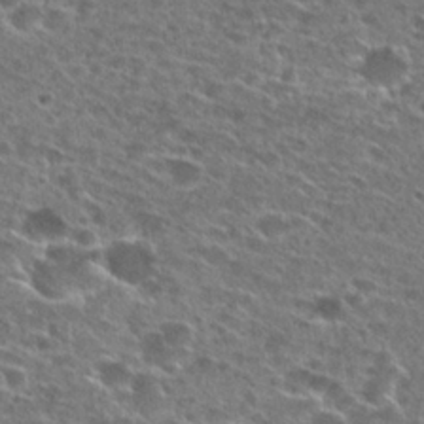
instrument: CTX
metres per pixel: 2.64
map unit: Hto
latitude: 26.8191
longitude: -47.7261
